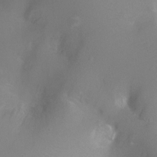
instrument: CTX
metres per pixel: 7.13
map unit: Ht
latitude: -9.1809
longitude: -23.4993
